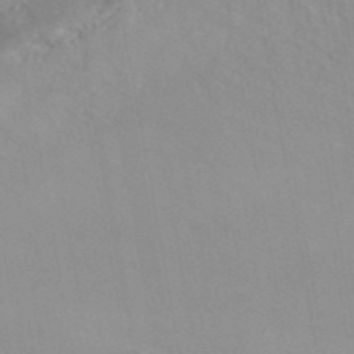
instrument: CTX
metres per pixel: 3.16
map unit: ANa
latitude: 42.9892
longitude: 53.6155
